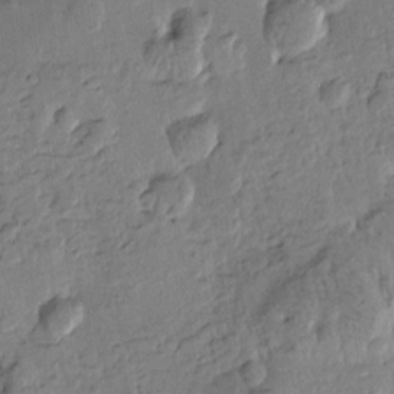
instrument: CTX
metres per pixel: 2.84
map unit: Htu
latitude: -0.4251
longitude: -176.9702
